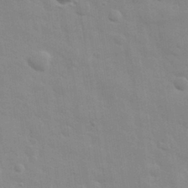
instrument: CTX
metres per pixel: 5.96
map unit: eHh
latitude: 32.3656
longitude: -70.3656
